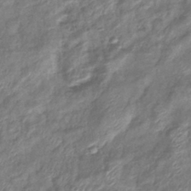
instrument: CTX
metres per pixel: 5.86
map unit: eHb
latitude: -39.3888
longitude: 78.7085
